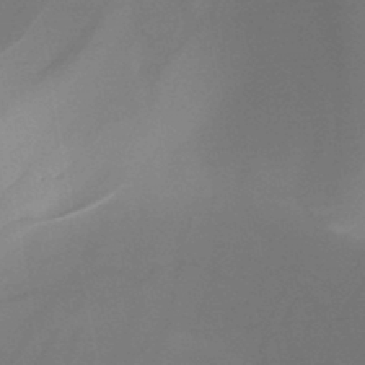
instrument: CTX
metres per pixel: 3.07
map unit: HNb
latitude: -44.4818
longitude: -44.8380
